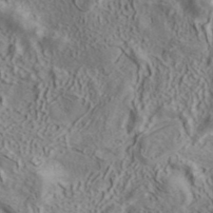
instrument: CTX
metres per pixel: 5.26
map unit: ANa
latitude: 41.0836
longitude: 15.0109
